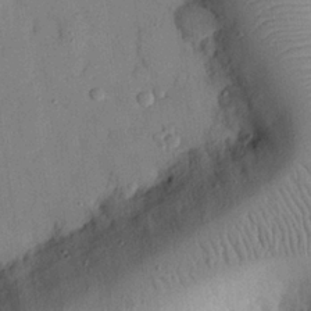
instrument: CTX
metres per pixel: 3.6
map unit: eHh
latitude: 26.5735
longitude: -75.8961
